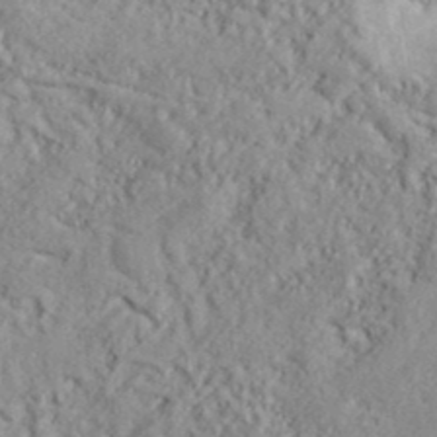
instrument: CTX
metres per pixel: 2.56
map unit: lHvf
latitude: 38.7435
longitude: -89.8395
